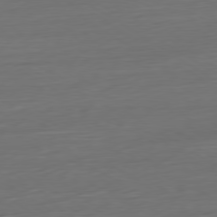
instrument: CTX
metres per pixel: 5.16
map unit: Ap
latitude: -79.9178
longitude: -57.3292
